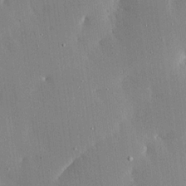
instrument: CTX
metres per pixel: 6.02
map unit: Ave
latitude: 16.7246
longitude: -139.3482
